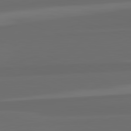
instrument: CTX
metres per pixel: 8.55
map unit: lApd
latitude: 82.7057
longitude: 159.5777
